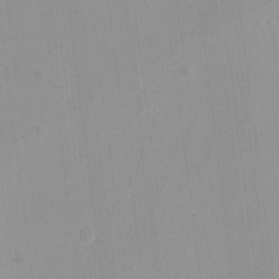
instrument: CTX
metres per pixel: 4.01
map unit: Hto
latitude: -8.1795
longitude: -41.8016
